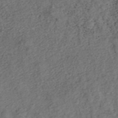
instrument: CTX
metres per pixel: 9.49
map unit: ANa
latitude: 44.9702
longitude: 46.4629
